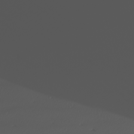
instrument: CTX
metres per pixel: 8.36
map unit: Nhu
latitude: -6.6518
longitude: -93.7827
